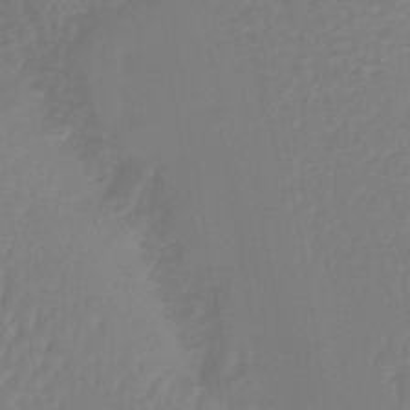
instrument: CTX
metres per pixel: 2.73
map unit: lHb
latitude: -42.5951
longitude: 59.3509
